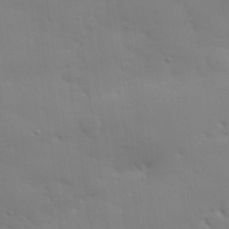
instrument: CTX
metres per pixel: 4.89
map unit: eHh
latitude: 30.5168
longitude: -82.2711
